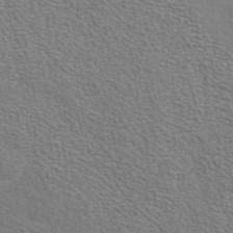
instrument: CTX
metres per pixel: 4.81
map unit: eAb
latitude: 42.9892
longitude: 106.1606
